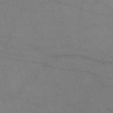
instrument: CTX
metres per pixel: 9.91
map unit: eHh
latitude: -61.7289
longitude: 54.4251
